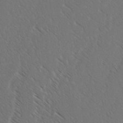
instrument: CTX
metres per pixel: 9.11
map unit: lAvf
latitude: -3.3131
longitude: -113.7827
